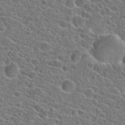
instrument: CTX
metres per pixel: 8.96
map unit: Hto
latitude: 23.7072
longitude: -44.7813
